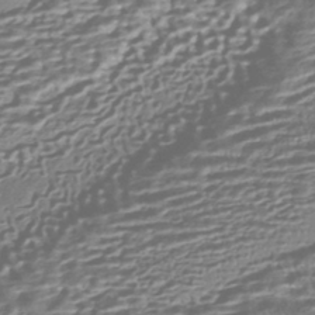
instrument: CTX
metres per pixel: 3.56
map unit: HNhu
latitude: -43.5399
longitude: 99.8233
